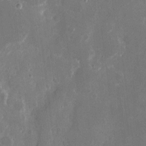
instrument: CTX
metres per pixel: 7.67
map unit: eHh
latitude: 8.6869
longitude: -69.1781
